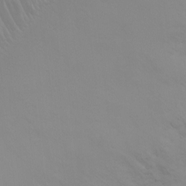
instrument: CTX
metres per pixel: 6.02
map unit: Ht
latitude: -1.3321
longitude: -19.2915
